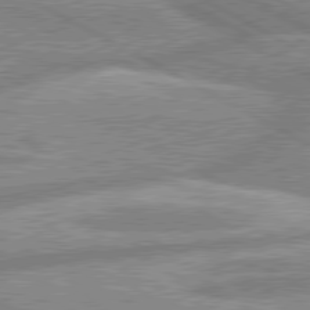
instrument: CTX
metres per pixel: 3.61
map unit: lApd
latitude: 80.2900
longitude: -167.2348
